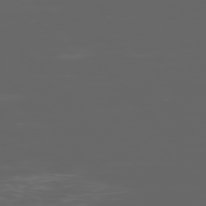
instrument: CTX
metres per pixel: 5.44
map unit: Ap
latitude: -76.2362
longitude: -75.9150
